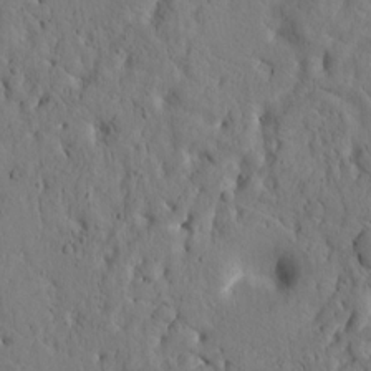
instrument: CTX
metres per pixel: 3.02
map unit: Htu
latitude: -2.4062
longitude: 170.6519
